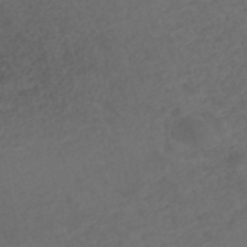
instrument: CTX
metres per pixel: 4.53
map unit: ANa
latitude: 42.8758
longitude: 27.7666
